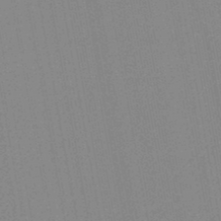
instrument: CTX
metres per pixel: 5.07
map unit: lHb
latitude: -46.1605
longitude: 69.4454
